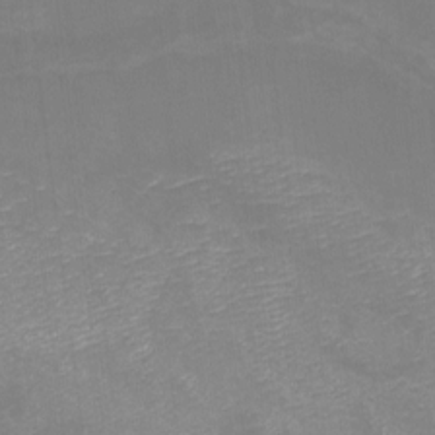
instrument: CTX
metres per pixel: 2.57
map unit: eHh
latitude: -7.2565
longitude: -77.5938
